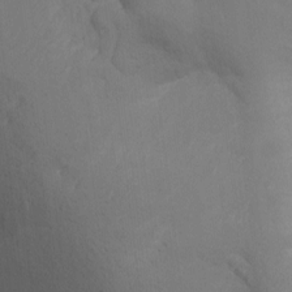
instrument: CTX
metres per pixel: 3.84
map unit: Nhu
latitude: -9.5399
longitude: -78.1767
